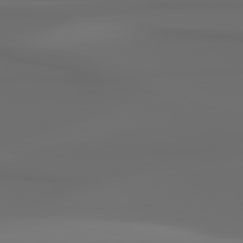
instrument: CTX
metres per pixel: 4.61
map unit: Hpe
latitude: 78.4034
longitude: -137.1215
